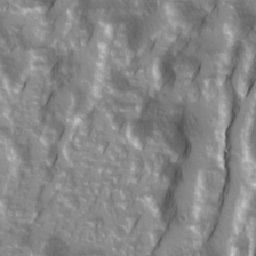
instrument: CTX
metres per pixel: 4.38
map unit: Ave
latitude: 20.8569
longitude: -132.8758
